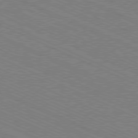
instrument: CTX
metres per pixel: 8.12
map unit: Ap
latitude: -80.8408
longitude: -75.4993
